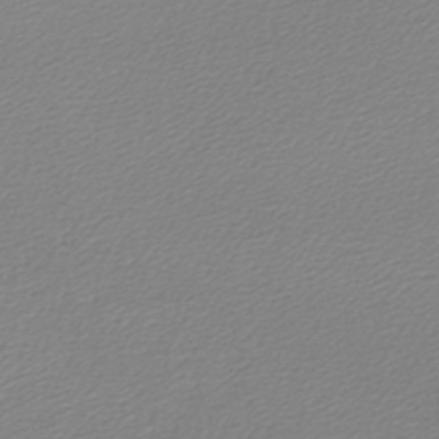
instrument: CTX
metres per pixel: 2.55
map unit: lHb
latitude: -44.8219
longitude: 76.5385
